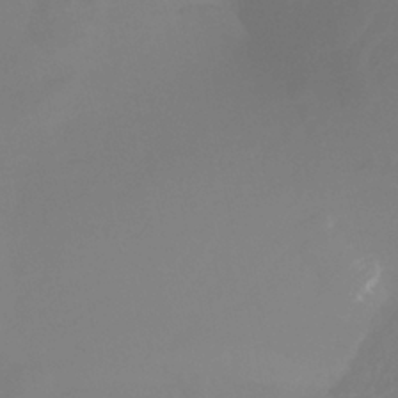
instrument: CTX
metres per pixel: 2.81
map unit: HNhu
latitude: -28.6330
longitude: 67.0297
